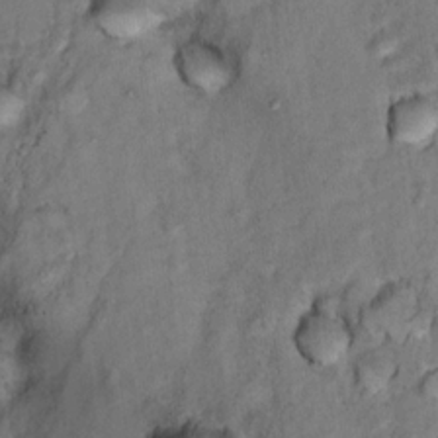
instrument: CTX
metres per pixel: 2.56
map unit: Hto
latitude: 15.2159
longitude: -30.3845
